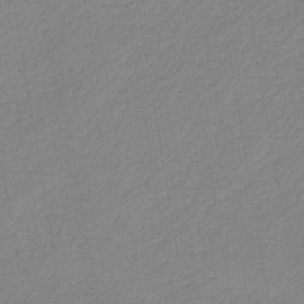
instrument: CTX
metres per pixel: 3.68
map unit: HNb
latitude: -42.2550
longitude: 51.6344
